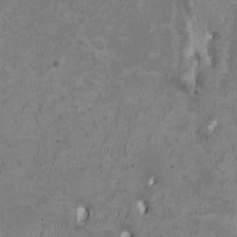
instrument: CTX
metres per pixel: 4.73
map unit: HNhu
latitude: 2.7813
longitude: -3.9906
